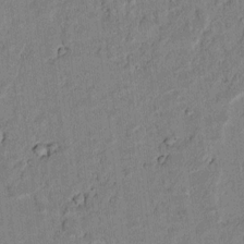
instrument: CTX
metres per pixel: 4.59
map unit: lAvf
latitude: 5.9339
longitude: 168.6329
